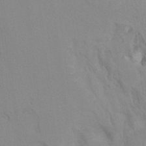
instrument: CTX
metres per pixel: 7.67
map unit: Hto
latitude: 7.5371
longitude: -34.5734
